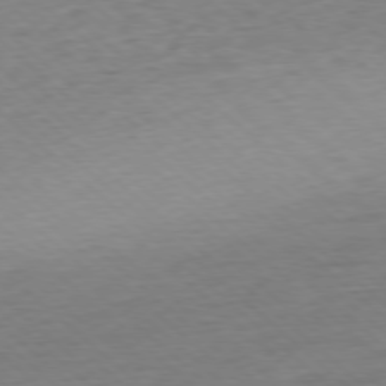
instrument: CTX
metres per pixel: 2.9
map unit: Ap
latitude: -78.0850
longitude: -97.7827
